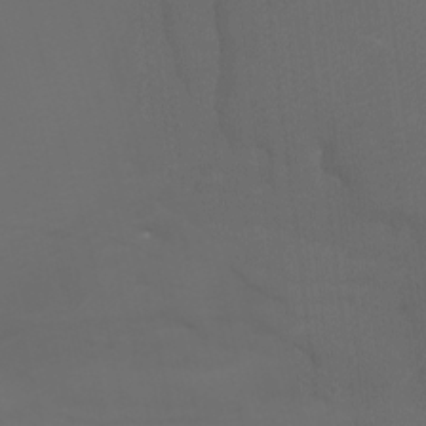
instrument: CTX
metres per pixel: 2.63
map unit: Nhu
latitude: -7.3698
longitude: -80.2711
